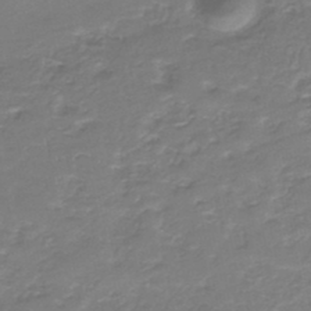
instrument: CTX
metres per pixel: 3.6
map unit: HNb
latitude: -36.0661
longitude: 58.5762
